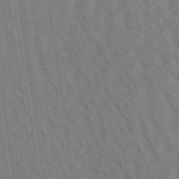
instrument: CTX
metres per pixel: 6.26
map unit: Aa
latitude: 30.8947
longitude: -139.4615
